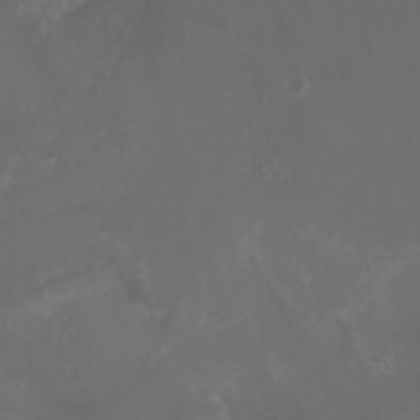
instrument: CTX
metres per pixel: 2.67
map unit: HNhu
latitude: -2.8407
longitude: -6.1200
